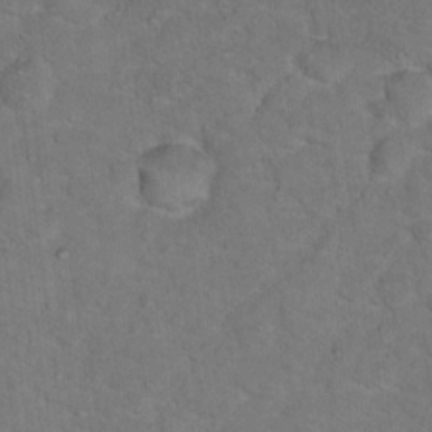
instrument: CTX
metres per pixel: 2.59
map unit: Hto
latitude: 15.6127
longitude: -37.9150
